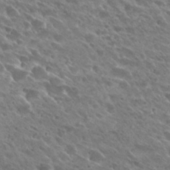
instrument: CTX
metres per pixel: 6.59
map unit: Hto
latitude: 27.7072
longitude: -41.7260
